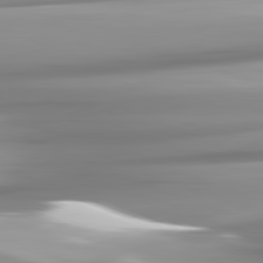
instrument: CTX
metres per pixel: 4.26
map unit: lApd
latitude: 82.1577
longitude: -142.6869
